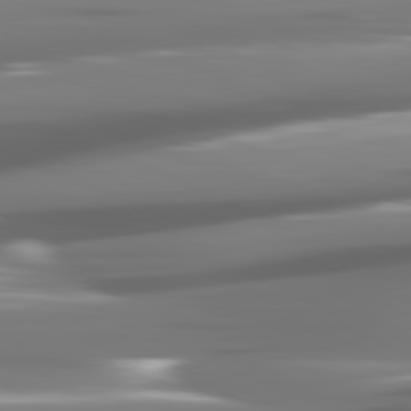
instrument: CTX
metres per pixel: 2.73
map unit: lApd
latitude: 81.4426
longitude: -142.4601
